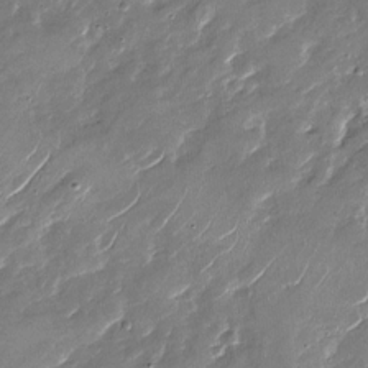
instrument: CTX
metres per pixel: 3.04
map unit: Nhu
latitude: -28.5007
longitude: -73.2537
